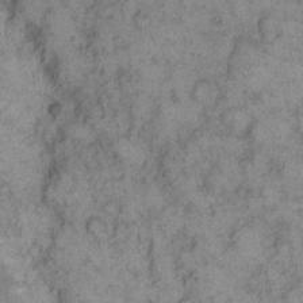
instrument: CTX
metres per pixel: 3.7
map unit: eHh
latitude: 11.9906
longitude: -63.8017
